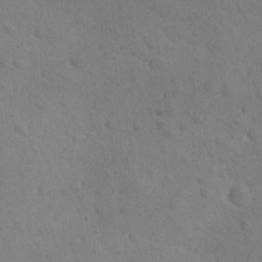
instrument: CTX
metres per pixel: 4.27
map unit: Ave
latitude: -10.0094
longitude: -121.3860
